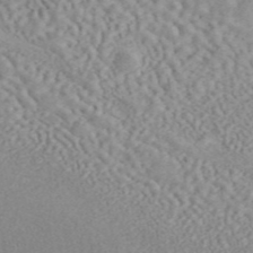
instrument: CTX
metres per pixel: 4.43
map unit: ANa
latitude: 45.7827
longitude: 24.3873
